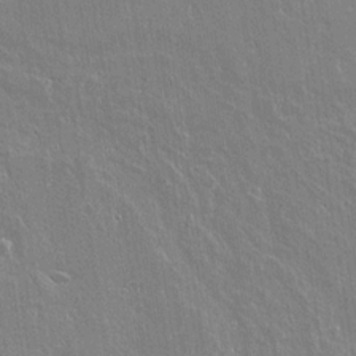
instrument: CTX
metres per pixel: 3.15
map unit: lAvf
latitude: 15.3482
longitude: -127.9528
